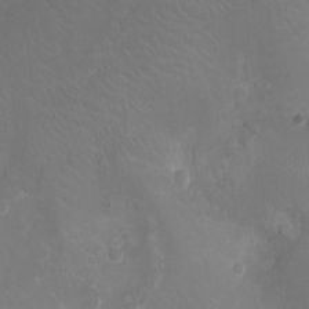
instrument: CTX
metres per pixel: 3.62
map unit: Ht
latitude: -7.5966
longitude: -18.9136
